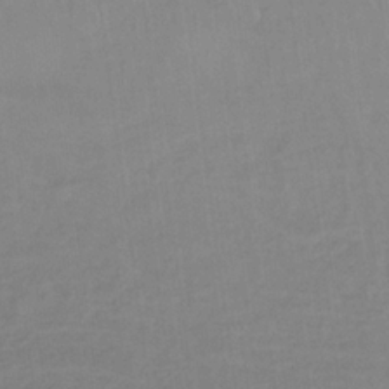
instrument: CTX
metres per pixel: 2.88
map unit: lHb
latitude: -32.5007
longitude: 64.2173
